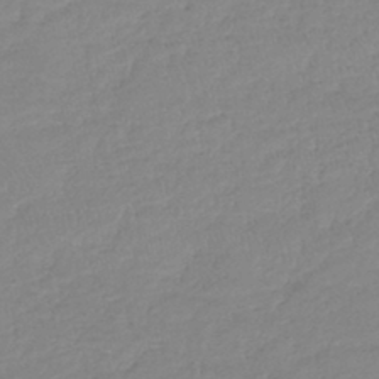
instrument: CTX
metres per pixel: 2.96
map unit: lHb
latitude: -40.0661
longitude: 68.4062
